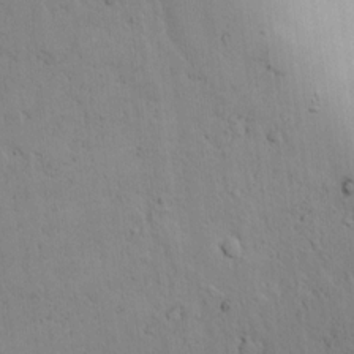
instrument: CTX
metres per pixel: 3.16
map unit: lAvf
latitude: 5.7072
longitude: 159.8233
